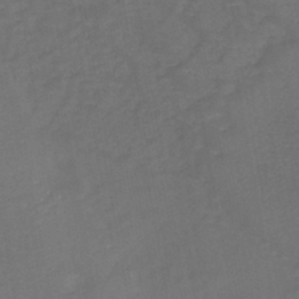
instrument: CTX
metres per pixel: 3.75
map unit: HNb
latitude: -44.2173
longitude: -38.8002
